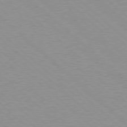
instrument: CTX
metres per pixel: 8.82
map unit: Hpe
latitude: 77.9150
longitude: -154.0255
